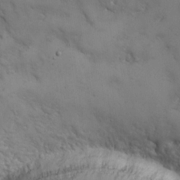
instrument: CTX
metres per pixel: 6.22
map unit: eHh
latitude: 21.9150
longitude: -62.9136
